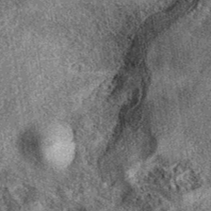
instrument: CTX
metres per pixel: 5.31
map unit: eAb
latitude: 39.5371
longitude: 109.0675
